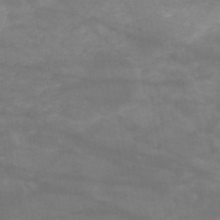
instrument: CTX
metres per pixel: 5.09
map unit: HNb
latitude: -50.8408
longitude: -39.9150
